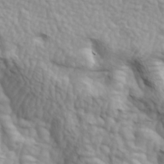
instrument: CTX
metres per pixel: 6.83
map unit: lAa
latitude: -4.7274
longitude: -122.0633
